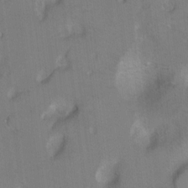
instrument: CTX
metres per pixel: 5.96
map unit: Ht
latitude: 7.7450
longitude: -30.1578
